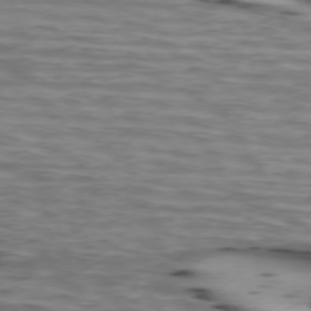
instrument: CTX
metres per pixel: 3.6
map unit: lApd
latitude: 73.9339
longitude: -64.0444
